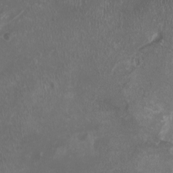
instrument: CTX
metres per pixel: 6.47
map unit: HNhu
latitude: -3.2186
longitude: -6.6113
